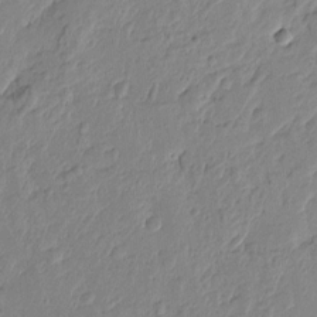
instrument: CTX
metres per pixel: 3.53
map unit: Htu
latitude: -1.2376
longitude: -176.6679
